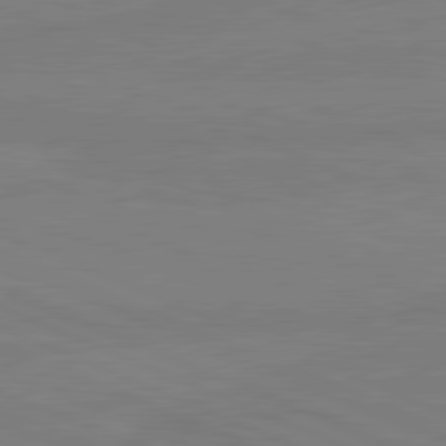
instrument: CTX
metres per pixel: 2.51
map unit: lApd
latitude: 81.4237
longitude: -179.8017
